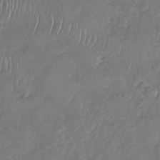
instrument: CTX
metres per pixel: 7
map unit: Nhu
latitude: -31.3132
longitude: -60.6679
